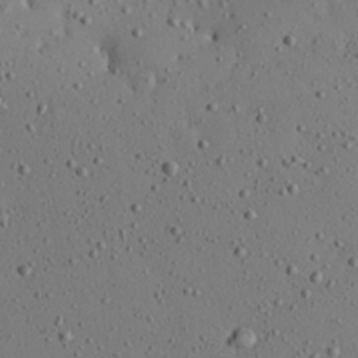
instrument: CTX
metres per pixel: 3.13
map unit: Aa
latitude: 22.4412
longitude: -140.1955
